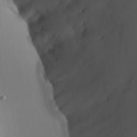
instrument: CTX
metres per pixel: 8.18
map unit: Aa
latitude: 24.5356
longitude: -136.6491
